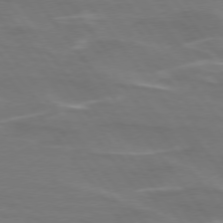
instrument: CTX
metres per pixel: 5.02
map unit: lApd
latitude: 74.8380
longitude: -62.7813
